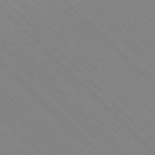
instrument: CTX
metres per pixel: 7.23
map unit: Ap
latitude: -77.2376
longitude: -66.5545
